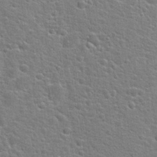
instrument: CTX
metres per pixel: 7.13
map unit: Hto
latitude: 22.3467
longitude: -44.3089
